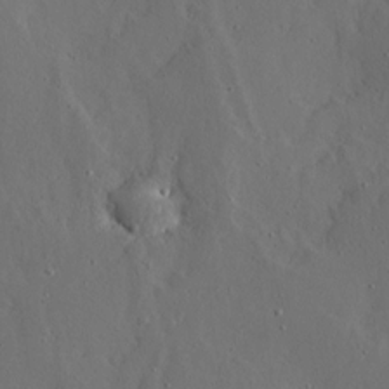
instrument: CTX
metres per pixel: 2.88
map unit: Ave
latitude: 13.4804
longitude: -136.4034
